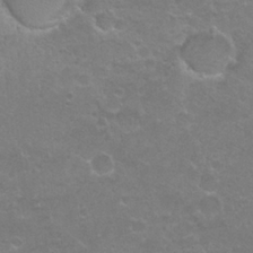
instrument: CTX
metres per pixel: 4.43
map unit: Nhu
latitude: 26.9892
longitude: -52.9703
